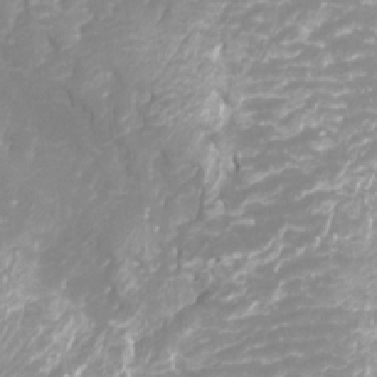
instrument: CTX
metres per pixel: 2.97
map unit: Htu
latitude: -12.0283
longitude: -72.0822
